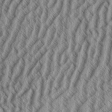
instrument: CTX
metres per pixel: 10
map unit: Aa
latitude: 33.0836
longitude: -137.5938
